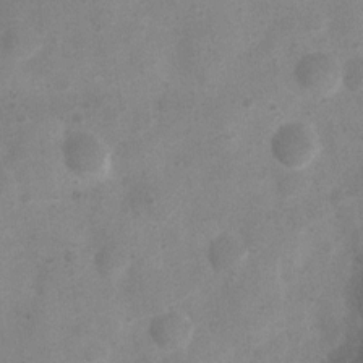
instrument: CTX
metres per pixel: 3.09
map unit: Nhu
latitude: 4.8191
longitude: -24.9324
